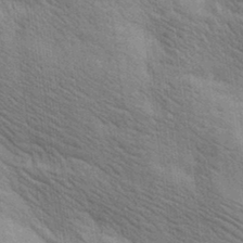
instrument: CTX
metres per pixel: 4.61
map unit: lAa
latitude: 20.0255
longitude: -139.5371
